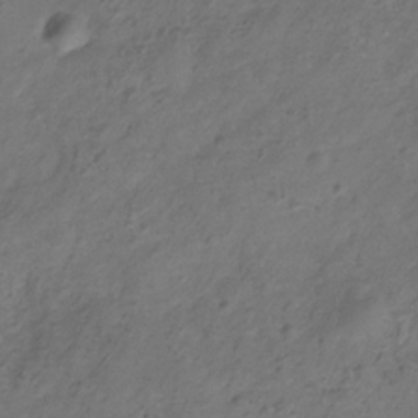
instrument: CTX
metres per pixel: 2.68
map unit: Hve
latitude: -33.1998
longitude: 90.8408
